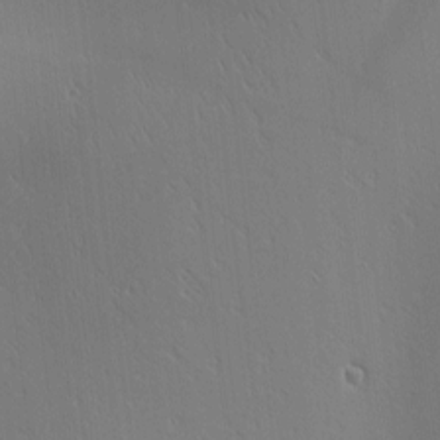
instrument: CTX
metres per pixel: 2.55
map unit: Ave
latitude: 1.9339
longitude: -115.4237
